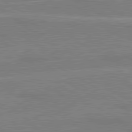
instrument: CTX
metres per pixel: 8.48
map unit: lApd
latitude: 80.5924
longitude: 122.6897
